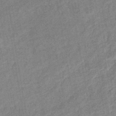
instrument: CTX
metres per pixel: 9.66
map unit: eHb
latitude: -42.2928
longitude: 82.3684
